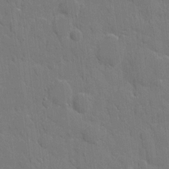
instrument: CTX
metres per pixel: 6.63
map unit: eHh
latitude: 5.6127
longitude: -67.2348
